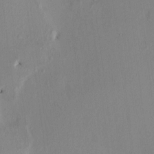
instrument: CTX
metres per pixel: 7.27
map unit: HNhu
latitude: 7.0269
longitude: 1.2187
